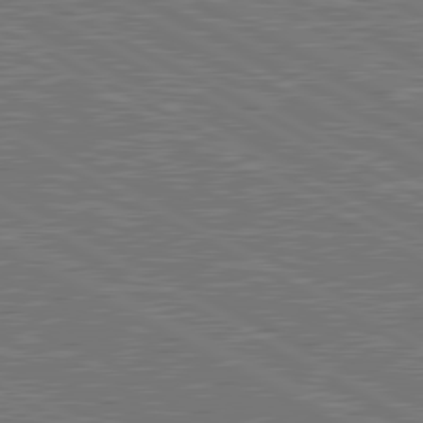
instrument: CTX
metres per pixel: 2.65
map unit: lApd
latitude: 80.8380
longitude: 118.8219
